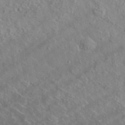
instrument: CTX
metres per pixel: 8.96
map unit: lHvf
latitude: 37.4993
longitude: -89.9528
